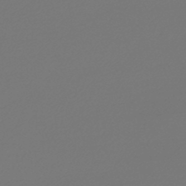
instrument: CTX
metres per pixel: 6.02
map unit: lHb
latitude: -47.1998
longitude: 59.9178
